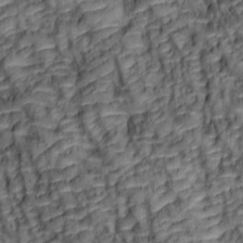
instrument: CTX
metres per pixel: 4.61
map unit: lAa
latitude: 6.2900
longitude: -115.9906
